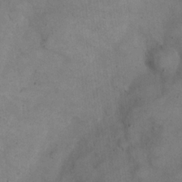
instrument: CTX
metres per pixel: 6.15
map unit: eHh
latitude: 21.9339
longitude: -60.2711
